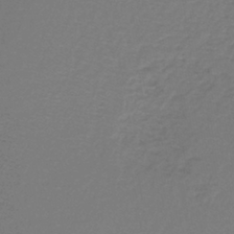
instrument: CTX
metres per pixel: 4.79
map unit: lHb
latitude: -42.5573
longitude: 62.3495
